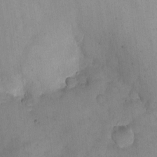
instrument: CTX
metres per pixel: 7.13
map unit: eHh
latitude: -9.8800
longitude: -65.6505
